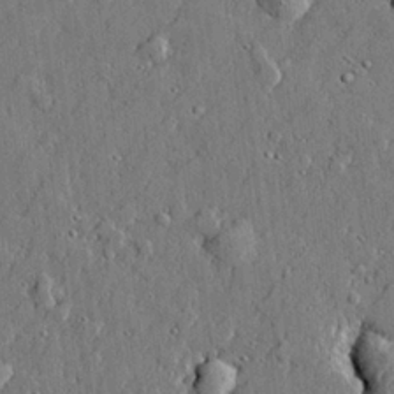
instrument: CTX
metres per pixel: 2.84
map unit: lHvf
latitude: 21.6694
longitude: 143.9556
